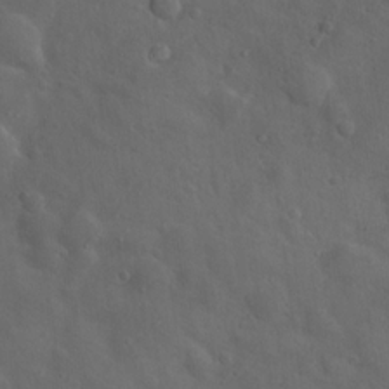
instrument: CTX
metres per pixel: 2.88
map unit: Hto
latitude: 18.1577
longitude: -53.4238
